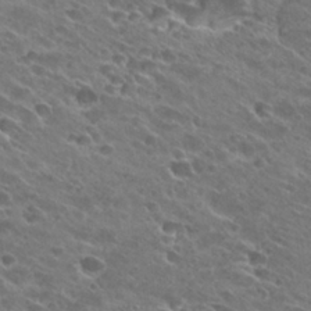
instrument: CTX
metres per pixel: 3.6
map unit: Hto
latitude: 26.8191
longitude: -41.9150
